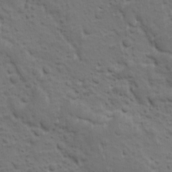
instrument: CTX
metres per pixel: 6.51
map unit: Ave
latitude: 10.7624
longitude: -104.0255
